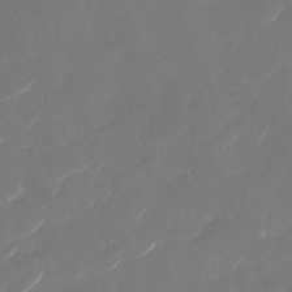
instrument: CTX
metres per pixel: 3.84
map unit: Nhu
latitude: -29.3321
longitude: -70.9325
